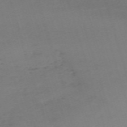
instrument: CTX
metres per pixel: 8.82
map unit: eHh
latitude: -62.0472
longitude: 51.2187
